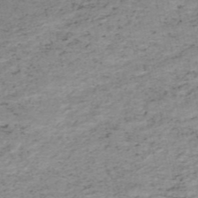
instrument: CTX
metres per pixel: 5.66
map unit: HNb
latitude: -51.6344
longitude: -53.3860
